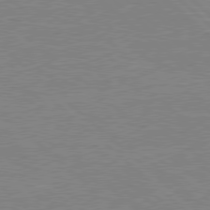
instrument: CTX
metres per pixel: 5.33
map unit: Hpe
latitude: 78.3090
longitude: -122.8380
